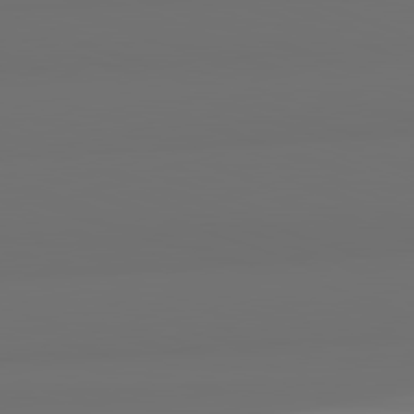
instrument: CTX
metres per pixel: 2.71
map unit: lApd
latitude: 82.4978
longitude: 163.7288
